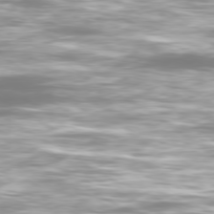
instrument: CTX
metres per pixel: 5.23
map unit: Ap
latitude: -80.0283
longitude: -60.5357
